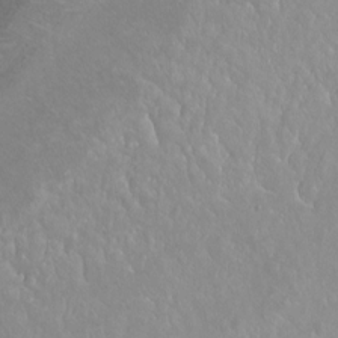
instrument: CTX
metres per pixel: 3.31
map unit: Ht
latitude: -15.0865
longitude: -44.1011
